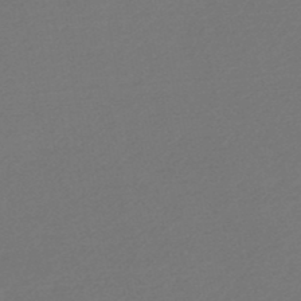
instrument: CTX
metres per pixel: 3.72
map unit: HNb
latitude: -47.6533
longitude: 57.7477
